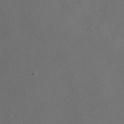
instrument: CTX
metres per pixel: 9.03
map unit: eAb
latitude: 47.4994
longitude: 117.2753
